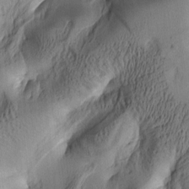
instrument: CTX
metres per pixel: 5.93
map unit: lAa
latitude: 5.5560
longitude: -113.8205
